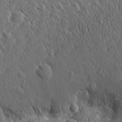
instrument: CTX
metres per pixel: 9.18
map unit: Aa
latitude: 27.8583
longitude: -142.2523
